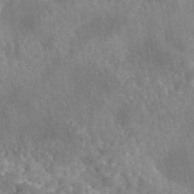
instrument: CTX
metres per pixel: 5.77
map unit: eAb
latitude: 45.3670
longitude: 128.8975
